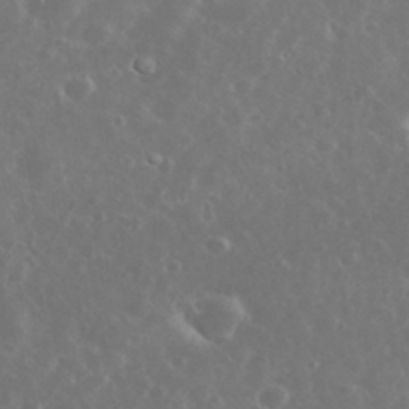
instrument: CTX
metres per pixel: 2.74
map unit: eHh
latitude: 34.2900
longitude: -60.8569
